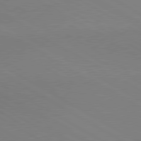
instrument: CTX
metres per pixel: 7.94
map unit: lApd
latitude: 80.3656
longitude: 163.8044
